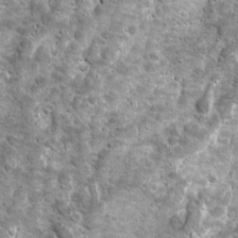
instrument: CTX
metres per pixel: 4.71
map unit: Ave
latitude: 16.4223
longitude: -133.9528
